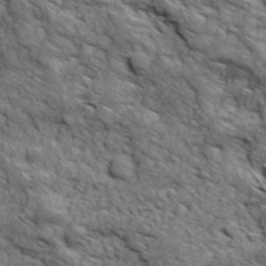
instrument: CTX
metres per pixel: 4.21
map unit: Ave
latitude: 19.0080
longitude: -134.3278
